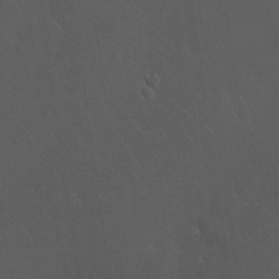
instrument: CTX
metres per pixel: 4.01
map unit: Nhu
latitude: 30.7436
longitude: -57.0836
